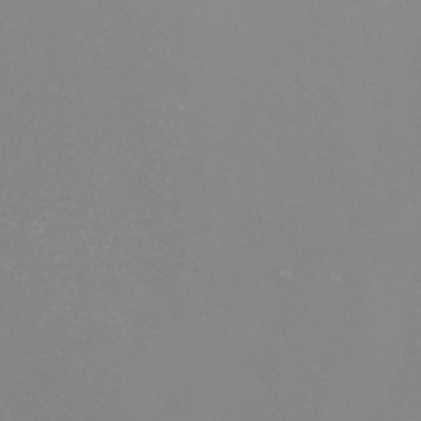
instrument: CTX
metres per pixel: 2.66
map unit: Nhu
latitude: -8.6518
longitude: -94.6113
